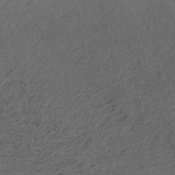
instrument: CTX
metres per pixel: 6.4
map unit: HNhu
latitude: -41.8233
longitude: 101.7477
